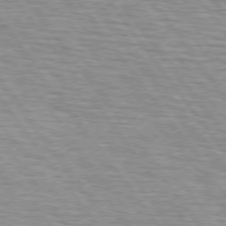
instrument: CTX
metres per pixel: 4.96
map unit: lApd
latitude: 75.0081
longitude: -75.5182
